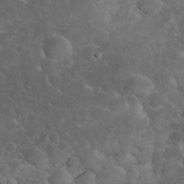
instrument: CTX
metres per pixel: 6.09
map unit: eHh
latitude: 33.8772
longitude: -66.6868
